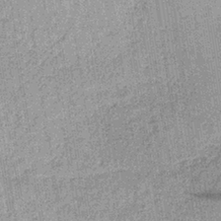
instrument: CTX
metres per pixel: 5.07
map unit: lHb
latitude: -36.3117
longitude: 64.0661
